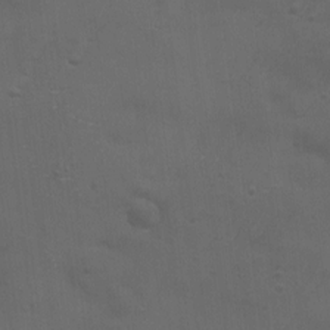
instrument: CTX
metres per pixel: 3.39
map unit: eHh
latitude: -4.2172
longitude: 19.5588
